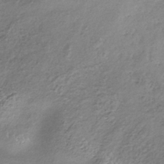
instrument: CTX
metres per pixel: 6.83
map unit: lHb
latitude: -36.2172
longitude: 68.2172
